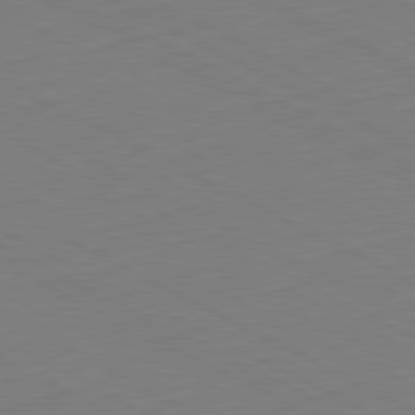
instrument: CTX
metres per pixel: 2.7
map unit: Hpe
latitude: -80.9731
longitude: 21.7288
